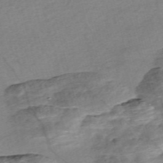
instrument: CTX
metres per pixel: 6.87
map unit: Nve
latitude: -56.7274
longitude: 53.7855
